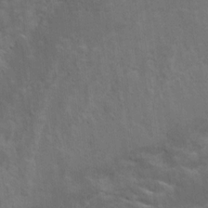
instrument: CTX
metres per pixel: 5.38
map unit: Ave
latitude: 15.5938
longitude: -138.6113
